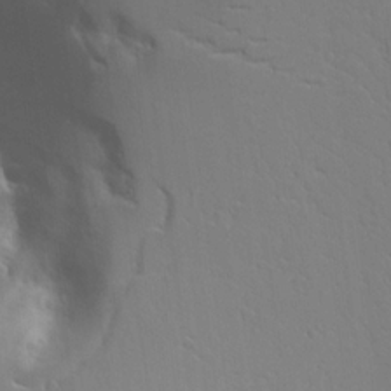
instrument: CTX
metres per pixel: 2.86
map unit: Aa
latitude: 20.9136
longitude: -124.4790
